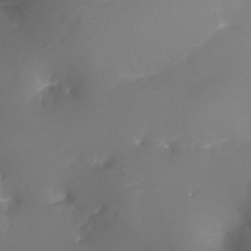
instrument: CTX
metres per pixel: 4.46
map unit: Ht
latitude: -17.3321
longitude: -43.8583
